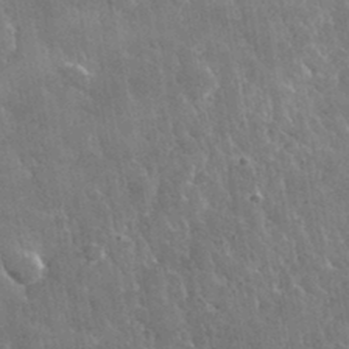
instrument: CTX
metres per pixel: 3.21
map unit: lHvf
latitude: 34.2333
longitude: -86.2900
